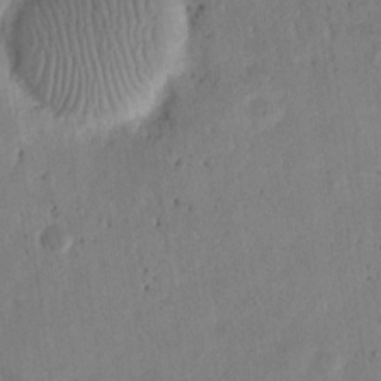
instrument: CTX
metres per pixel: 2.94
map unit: eHh
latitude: 20.9325
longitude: -69.2915
